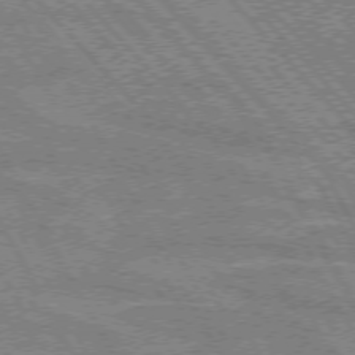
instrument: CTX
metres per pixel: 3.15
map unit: lApd
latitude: 72.4223
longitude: -54.9703
